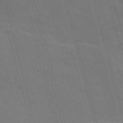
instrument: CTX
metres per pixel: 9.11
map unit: Nve
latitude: -58.7841
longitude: 62.5951
